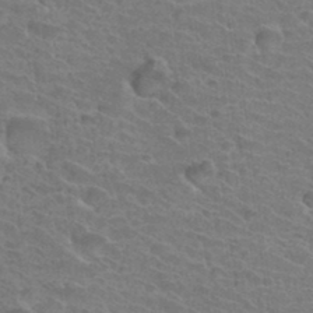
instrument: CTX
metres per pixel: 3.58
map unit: Hto
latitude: 34.4034
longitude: -39.3859
